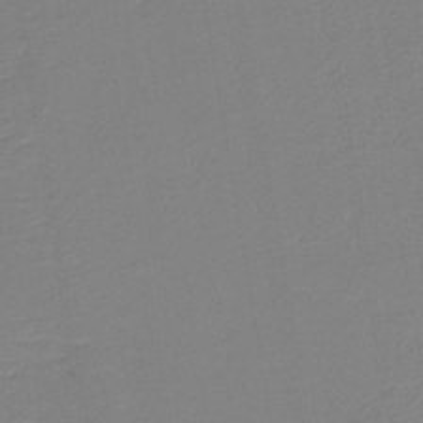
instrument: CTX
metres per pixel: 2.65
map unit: HNb
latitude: -40.6707
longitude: 50.9920
